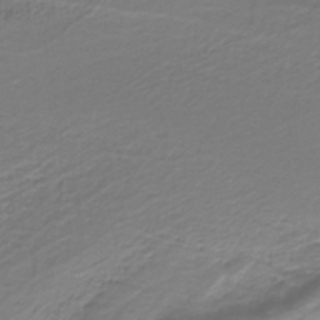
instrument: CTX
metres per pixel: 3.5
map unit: lHb
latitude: -39.4266
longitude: 53.3320
